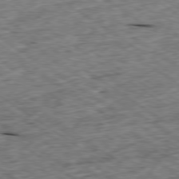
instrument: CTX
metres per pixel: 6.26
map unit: Ap
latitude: -79.4265
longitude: -87.2915
